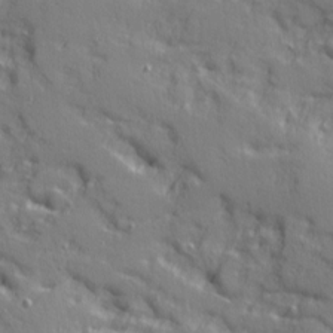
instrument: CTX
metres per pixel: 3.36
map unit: Ave
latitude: 10.7813
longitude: -101.8017
